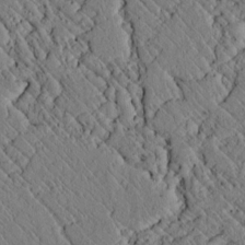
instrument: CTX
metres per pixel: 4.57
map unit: lAvf
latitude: 7.0836
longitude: 159.5777
